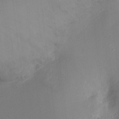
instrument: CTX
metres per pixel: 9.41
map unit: Nhu
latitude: -11.0298
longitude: -33.4804
